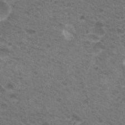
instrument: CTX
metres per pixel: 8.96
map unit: Nhu
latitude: 18.9136
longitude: -32.6302
